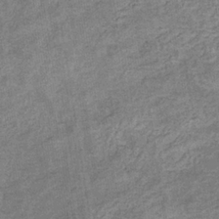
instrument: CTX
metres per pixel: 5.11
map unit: eHb
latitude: -35.3699
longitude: 78.2739
